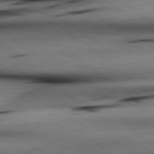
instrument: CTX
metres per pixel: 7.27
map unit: lApd
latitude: 79.0837
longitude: -140.7435
